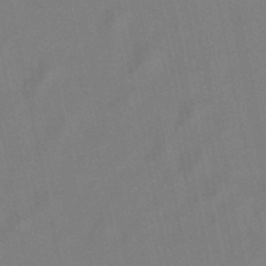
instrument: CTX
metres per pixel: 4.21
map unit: lHb
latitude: -49.4455
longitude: 72.3684
